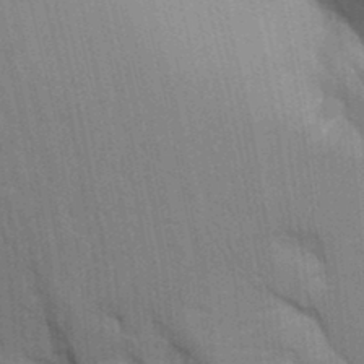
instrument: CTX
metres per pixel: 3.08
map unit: Aa
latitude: 9.8206
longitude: -126.8191
